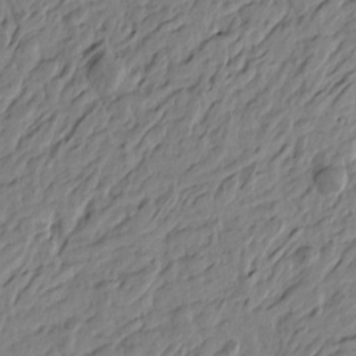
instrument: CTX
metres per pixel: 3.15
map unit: Htu
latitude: -5.4076
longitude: 179.2943
